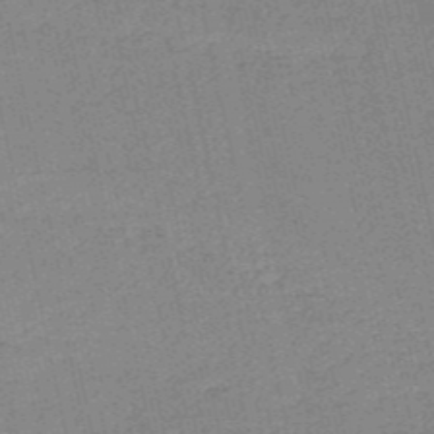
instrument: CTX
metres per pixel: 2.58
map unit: HNb
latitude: -52.8785
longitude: -42.5735
